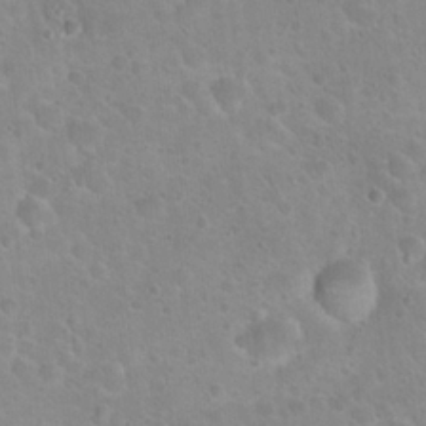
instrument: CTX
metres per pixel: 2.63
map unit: Hto
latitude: 22.5546
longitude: -50.7435
